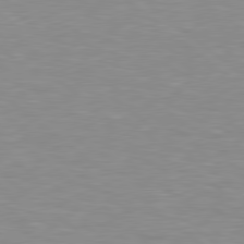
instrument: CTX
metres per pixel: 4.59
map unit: lApd
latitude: 79.1970
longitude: -89.1781
